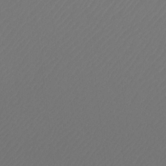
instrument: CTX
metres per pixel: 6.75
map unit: Htu
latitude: -11.7478
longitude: -71.0836
